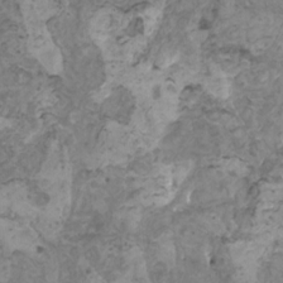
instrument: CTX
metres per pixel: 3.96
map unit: HNhu
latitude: 0.4034
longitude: 3.2564
